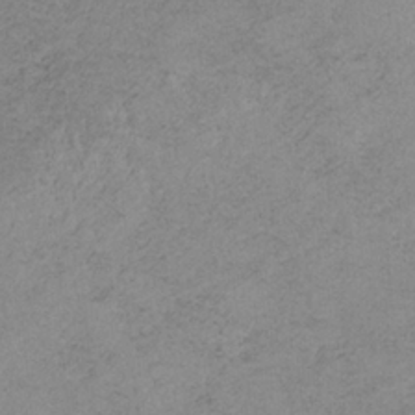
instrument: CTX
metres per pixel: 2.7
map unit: HNb
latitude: -33.5588
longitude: 58.8407
